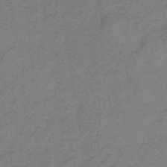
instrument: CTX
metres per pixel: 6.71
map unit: lHb
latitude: -33.4077
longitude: 66.7085
